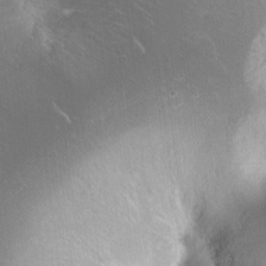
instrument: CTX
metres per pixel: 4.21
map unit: Hto
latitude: -4.2739
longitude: -36.2712
